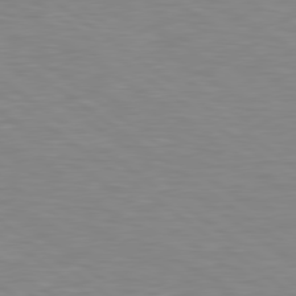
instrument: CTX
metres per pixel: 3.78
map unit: lApd
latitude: 79.1781
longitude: -90.1956
